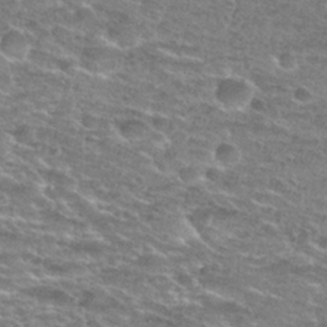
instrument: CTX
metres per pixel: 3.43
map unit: Hto
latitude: 28.2333
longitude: -47.7450
